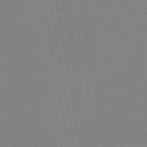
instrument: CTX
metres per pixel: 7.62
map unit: HNb
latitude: -45.1053
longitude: -40.1010
